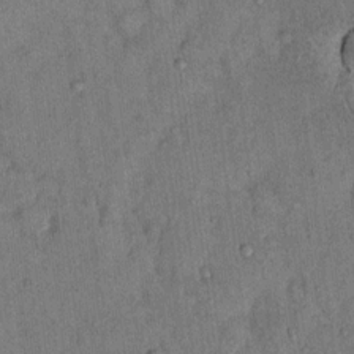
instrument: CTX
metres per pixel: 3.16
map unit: Hto
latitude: 12.9325
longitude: -59.1781
